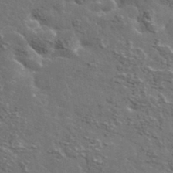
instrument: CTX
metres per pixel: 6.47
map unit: lHvf
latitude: 37.5560
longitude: -88.4034
